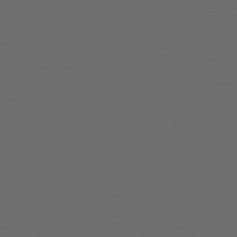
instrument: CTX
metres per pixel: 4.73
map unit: Hpe
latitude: 77.8961
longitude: -177.4237
